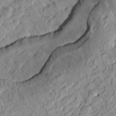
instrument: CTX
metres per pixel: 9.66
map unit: Htu
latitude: 1.3859
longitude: 177.7289
